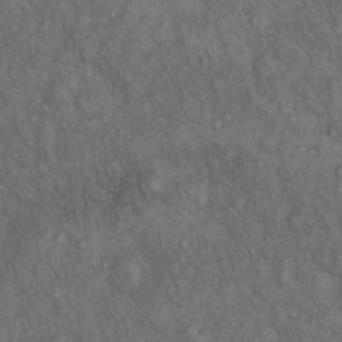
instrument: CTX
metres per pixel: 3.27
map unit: Hto
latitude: 15.6127
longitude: -56.7435
